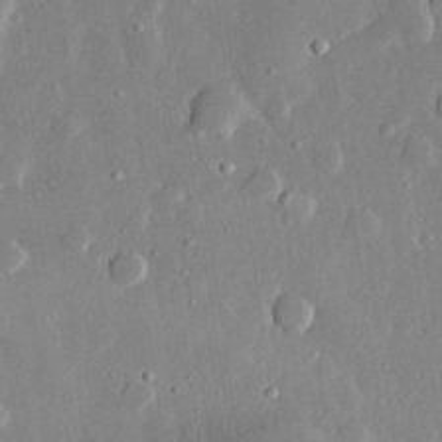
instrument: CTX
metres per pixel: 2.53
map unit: lHvf
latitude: 31.7828
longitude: -89.8584
